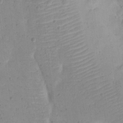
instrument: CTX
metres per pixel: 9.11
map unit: eHh
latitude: 21.0648
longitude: -63.8584
